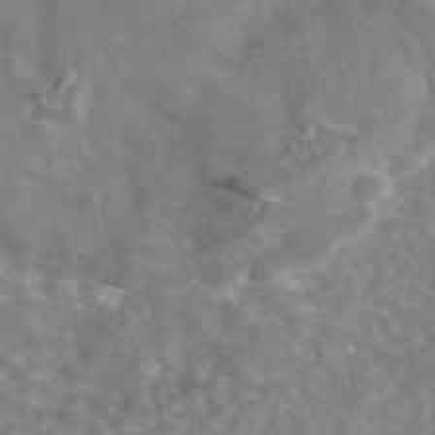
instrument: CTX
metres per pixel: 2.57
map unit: eAb
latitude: 45.2915
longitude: 107.6911
